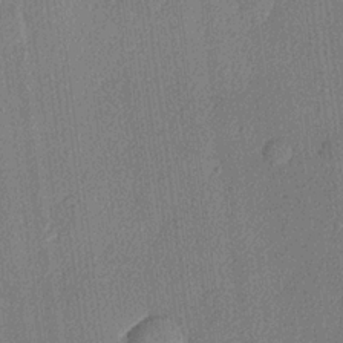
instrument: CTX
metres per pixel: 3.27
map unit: lHvf
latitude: 20.8380
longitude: 141.4265
